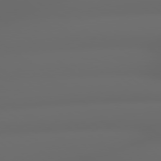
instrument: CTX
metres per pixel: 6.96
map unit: Hpe
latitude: 78.9892
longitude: -163.9150
